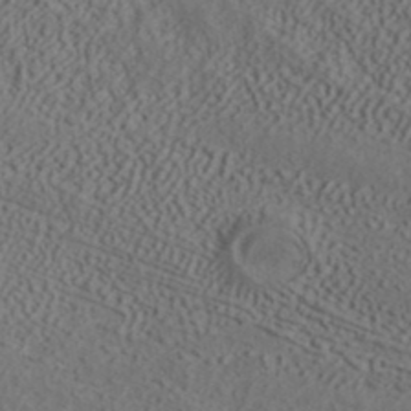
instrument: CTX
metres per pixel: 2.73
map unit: ANa
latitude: 37.2348
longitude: 19.8611
